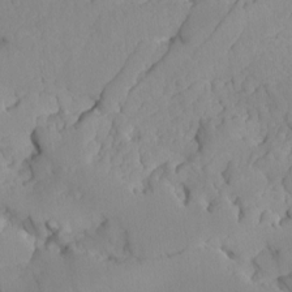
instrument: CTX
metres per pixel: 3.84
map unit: Ave
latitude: -8.6140
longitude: -116.9892
